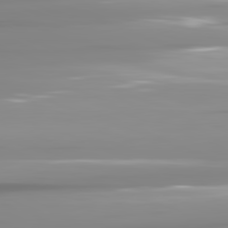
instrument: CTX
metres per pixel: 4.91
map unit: lApd
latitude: 81.9528
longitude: -139.2537
